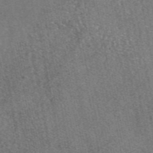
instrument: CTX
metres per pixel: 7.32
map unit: eAb
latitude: 46.7813
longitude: 106.8786
